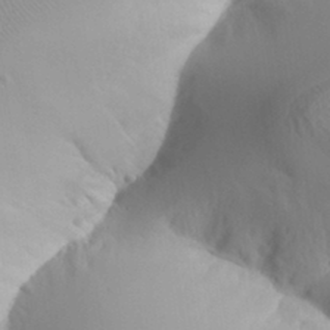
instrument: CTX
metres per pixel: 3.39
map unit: Aa
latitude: 31.4049
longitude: -141.0647
